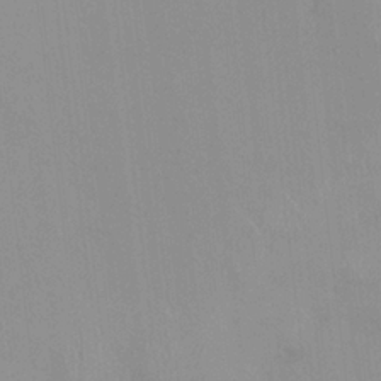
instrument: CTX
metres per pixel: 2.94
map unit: HNhu
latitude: 0.3089
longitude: -3.9717
